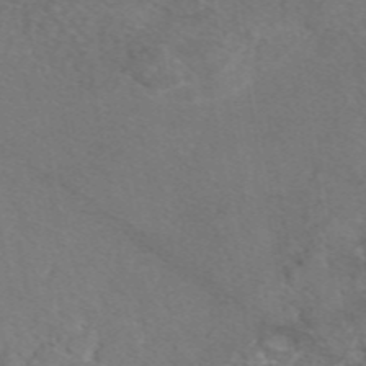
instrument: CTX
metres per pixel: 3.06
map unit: eAb
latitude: 47.9528
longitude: 111.1053
